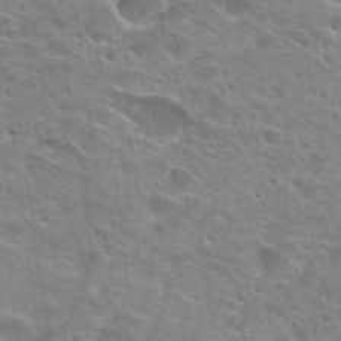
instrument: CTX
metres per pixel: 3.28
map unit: Hto
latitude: 24.2144
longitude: -42.5924
